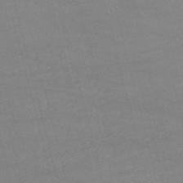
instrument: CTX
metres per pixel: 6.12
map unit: HNb
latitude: -53.5777
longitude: -37.2915
